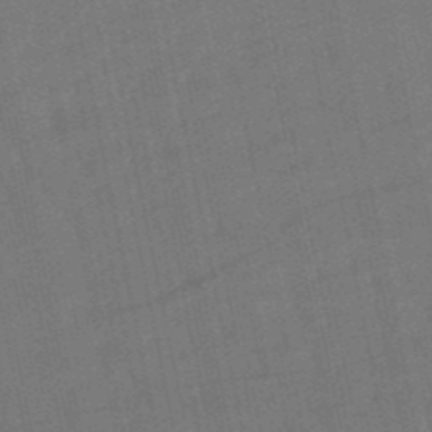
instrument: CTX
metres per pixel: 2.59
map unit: eHb
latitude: -49.7100
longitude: 78.4251
